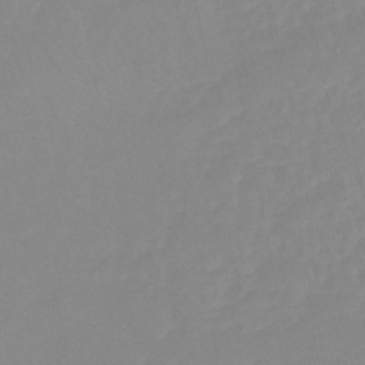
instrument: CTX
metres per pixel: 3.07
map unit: eHb
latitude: -44.8786
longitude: 80.8219
